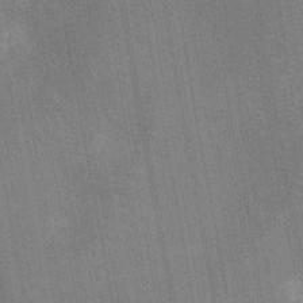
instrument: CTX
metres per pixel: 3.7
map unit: Nhu
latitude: -11.7100
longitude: -21.7450
